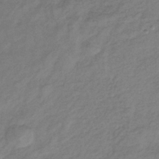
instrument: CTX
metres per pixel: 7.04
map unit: lHb
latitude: -37.1998
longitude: 71.8234
